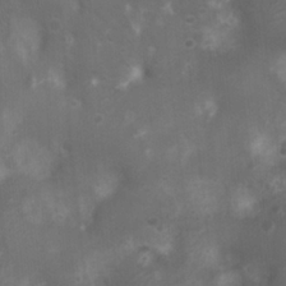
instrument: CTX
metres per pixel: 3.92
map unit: Nhu
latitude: 6.5357
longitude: -21.2537
